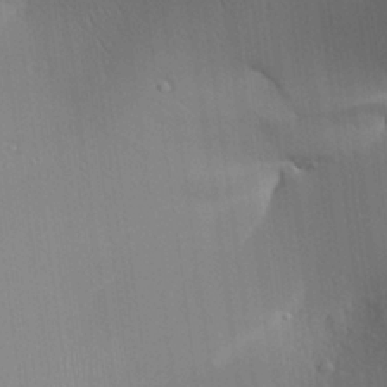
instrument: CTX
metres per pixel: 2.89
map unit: Aa
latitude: 26.3278
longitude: -137.1970
